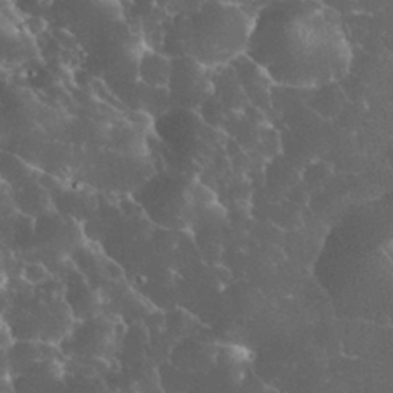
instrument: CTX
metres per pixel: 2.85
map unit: eHh
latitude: 33.8205
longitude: -64.1200
